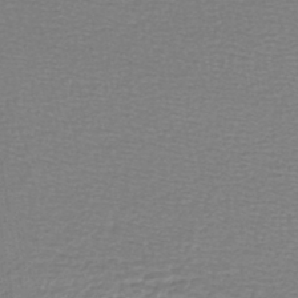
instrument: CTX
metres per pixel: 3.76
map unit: lHb
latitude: -43.8044
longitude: 73.0486
